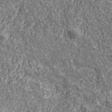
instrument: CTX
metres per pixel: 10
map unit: eHh
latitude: 43.6883
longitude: -89.3860
